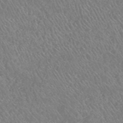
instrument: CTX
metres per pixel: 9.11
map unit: HNhu
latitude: -47.4265
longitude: 29.5777
